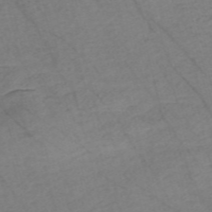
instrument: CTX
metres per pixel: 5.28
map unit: Nve
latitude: -56.8408
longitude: 53.6721
